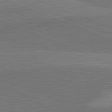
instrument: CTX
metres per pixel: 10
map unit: lApd
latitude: 82.2333
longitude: 138.1228
